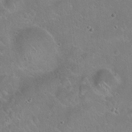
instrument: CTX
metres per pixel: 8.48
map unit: Hto
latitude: 21.7639
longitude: -51.7071
